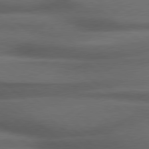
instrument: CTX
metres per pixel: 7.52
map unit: lApd
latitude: 79.1403
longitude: -117.9528
